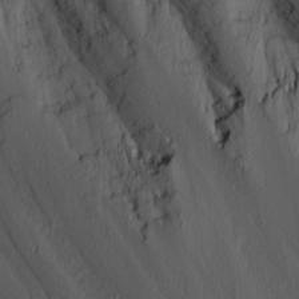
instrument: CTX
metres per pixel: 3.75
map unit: Nhu
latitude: 0.0444
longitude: -76.8191
